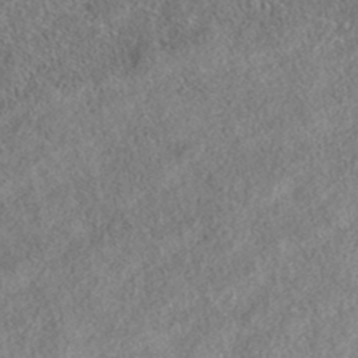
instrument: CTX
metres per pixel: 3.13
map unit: eAb
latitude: 35.6694
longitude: 107.0109
